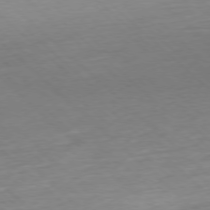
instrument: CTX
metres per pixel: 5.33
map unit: Hpe
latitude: -77.8044
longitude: 13.8234
